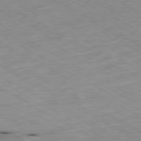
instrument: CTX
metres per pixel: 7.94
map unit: Ap
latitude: -79.1809
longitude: -68.8758
